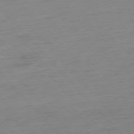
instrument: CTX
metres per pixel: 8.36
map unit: Hpe
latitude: -76.6896
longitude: -14.7813
